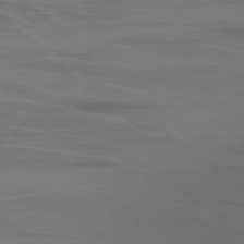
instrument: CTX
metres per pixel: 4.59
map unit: Ap
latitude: -79.4454
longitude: -70.6490
